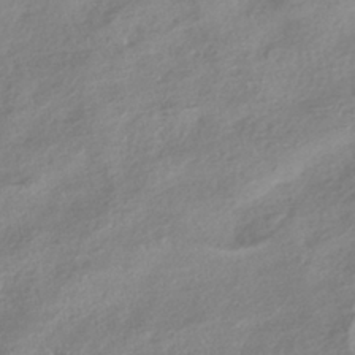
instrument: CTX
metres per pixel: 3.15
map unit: HNhu
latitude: -41.3132
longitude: 92.0850
